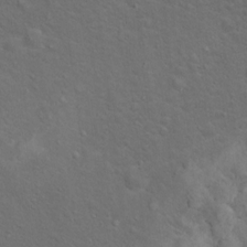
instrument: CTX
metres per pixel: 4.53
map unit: Ht
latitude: 13.5938
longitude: -39.9150
